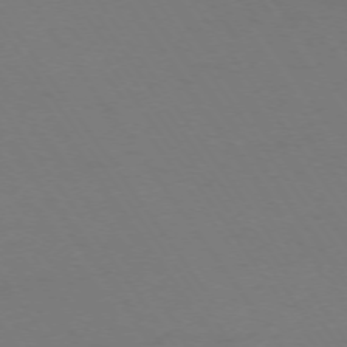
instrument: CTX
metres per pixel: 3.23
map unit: Ap
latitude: -74.4062
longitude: -71.9339
